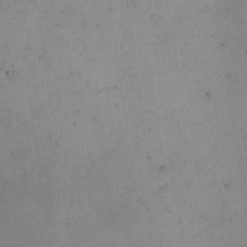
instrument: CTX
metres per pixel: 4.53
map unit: eHh
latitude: -2.0472
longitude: -79.3482
